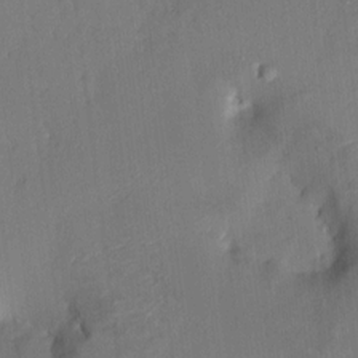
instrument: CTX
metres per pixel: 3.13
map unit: HNhu
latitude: 7.4615
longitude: 3.5399
